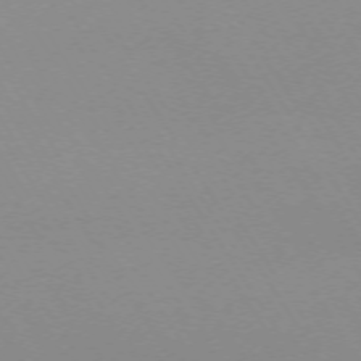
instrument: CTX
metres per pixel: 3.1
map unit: Ap
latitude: -73.4265
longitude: -72.5546
